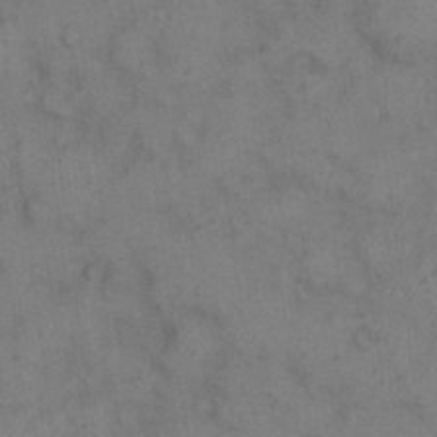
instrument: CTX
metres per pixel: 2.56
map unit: eHh
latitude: 10.5924
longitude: -63.2915
